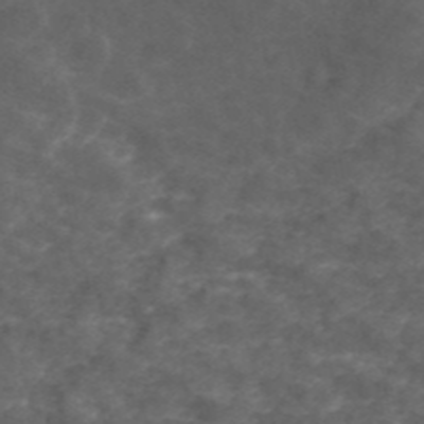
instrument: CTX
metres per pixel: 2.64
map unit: ANa
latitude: 44.2144
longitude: 26.7085
